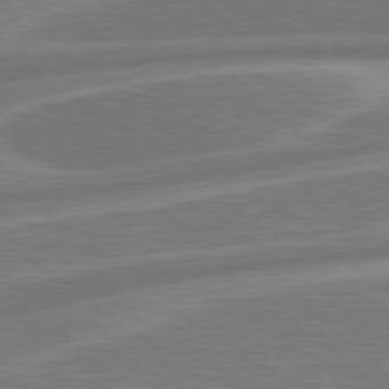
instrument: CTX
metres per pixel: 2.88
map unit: Hpe
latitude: 79.2159
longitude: -126.2901
